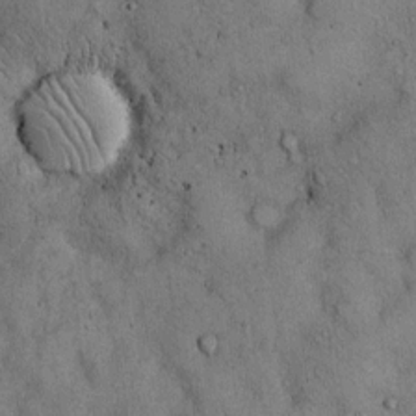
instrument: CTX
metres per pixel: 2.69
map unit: Hto
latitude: 12.6302
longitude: -59.8961
